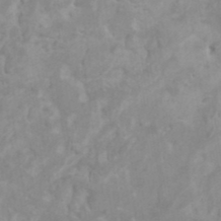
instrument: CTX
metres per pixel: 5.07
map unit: HNhu
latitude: -0.2173
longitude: 5.0297
